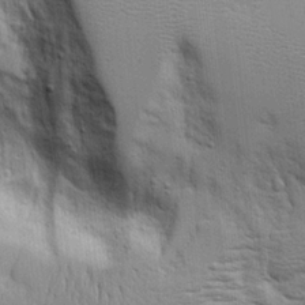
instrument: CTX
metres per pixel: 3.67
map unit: Aa
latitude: 17.3104
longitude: -125.0836
